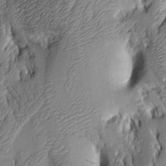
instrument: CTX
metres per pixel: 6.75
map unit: Aa
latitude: 7.2348
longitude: -128.6301
